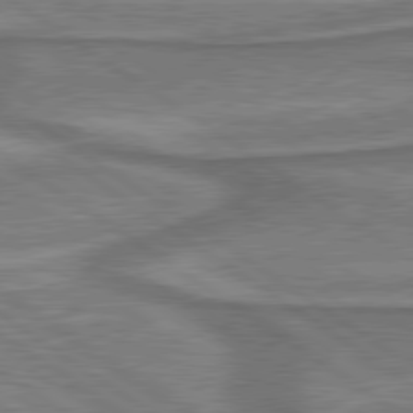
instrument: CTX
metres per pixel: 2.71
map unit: lApd
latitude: 79.8961
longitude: 171.5777
